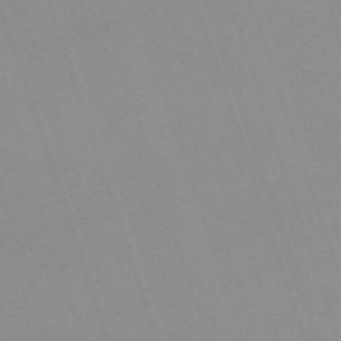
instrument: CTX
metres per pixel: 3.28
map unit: eHh
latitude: -64.5763
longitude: 52.7463
